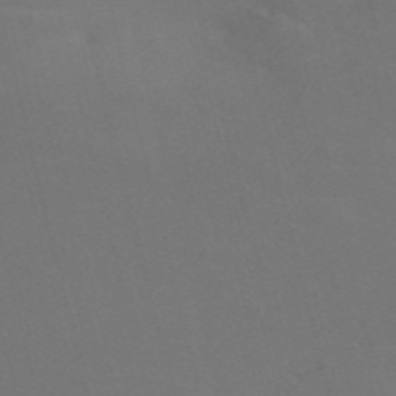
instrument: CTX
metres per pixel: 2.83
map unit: Nve
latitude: -57.4454
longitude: 51.7289
